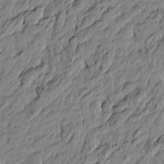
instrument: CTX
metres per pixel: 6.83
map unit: Htu
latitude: -5.8044
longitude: 177.6911
